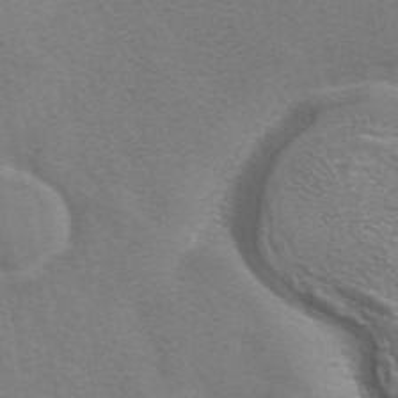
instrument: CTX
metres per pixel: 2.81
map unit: eAb
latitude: 41.6127
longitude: 105.8989
